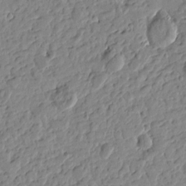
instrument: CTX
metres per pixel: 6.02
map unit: Htu
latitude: -0.9542
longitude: -178.3845
